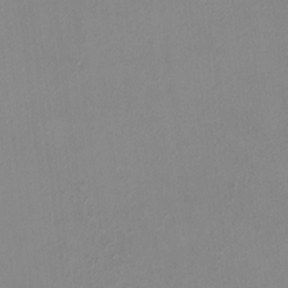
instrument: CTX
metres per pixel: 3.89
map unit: HNhu
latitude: 5.6883
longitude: 10.0850
